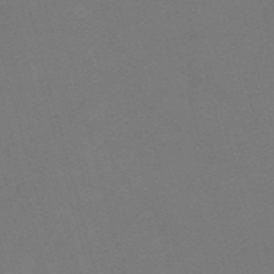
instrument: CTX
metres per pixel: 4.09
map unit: Nve
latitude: -58.8219
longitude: 62.1794
